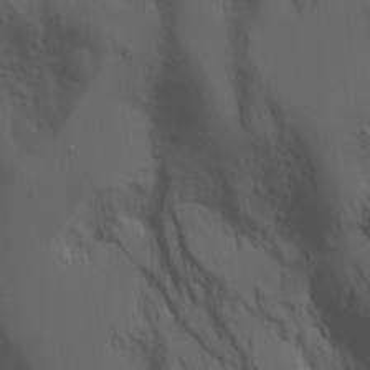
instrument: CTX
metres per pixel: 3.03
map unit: Aa
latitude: 18.2900
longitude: -124.9135
